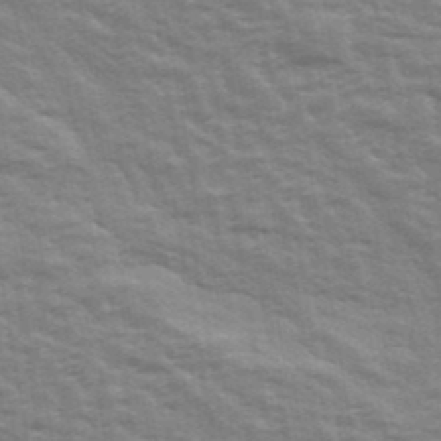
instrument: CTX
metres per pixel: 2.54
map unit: Ave
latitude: 42.8002
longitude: -113.4426
